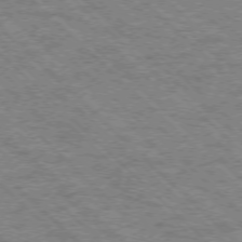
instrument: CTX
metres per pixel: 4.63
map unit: Ap
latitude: -76.1039
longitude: -80.0444
